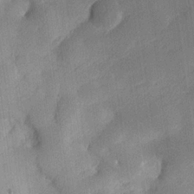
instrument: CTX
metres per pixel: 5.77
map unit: lHvf
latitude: 25.1214
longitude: 141.8989
